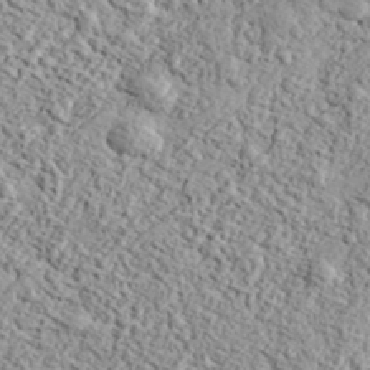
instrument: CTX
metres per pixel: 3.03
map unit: eHh
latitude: 37.3482
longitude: -81.5182
